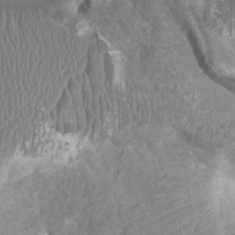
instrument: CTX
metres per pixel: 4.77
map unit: Htu
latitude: 2.1955
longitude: -19.8394
